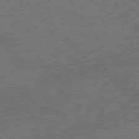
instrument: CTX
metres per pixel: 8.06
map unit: Hpe
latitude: -78.4629
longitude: 17.0676
